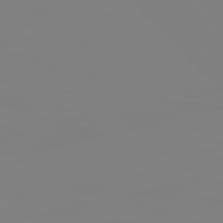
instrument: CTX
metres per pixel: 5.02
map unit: Hpe
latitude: 75.0647
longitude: -127.7828
